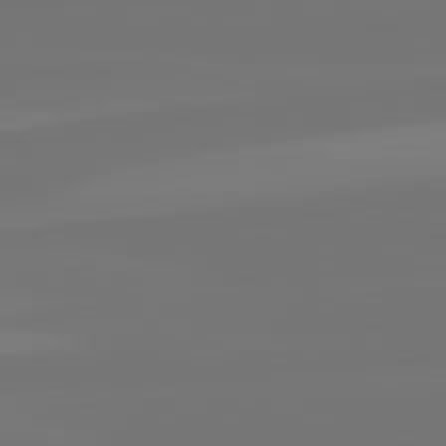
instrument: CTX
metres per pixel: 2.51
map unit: lApd
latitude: 82.3089
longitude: -177.1214
